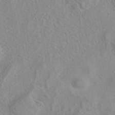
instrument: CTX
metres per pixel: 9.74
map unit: eAb
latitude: 41.3481
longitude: 105.2187
